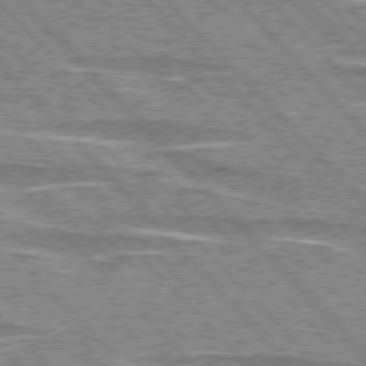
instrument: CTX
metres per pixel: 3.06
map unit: lApd
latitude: 76.1577
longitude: -81.5938
